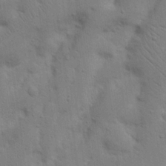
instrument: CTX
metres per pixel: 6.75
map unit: Nhu
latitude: 17.5938
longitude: -75.2915
